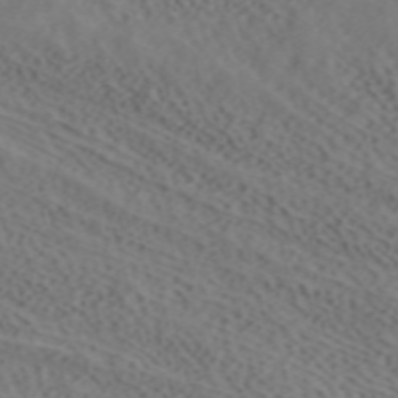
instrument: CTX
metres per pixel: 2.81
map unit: ANa
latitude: 41.4993
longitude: 33.7856
